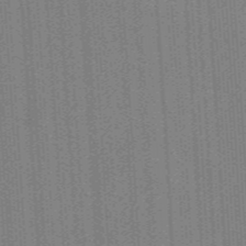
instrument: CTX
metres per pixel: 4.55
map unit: ANa
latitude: -38.1795
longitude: 94.8974
